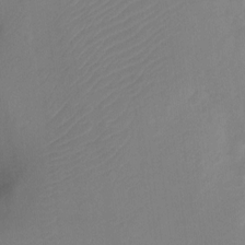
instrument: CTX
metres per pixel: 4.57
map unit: Ht
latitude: -10.1795
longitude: -34.4034
